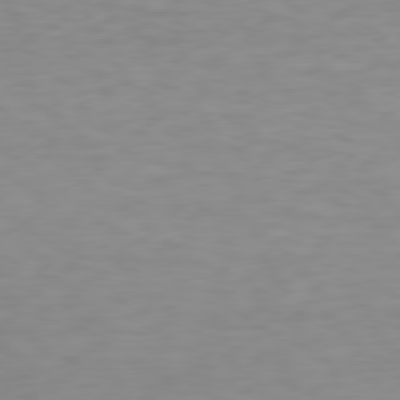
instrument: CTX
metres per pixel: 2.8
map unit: Hpe
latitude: 78.0444
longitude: -122.3467
